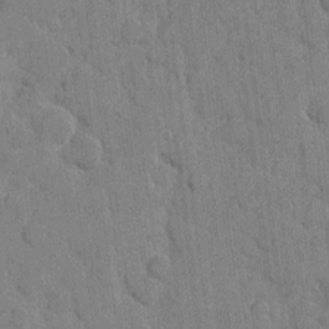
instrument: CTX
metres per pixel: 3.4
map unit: eHh
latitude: 8.2901
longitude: -66.0255
